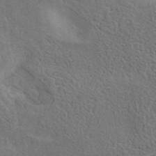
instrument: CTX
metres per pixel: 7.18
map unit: eAb
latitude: 41.0269
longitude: 103.7478
